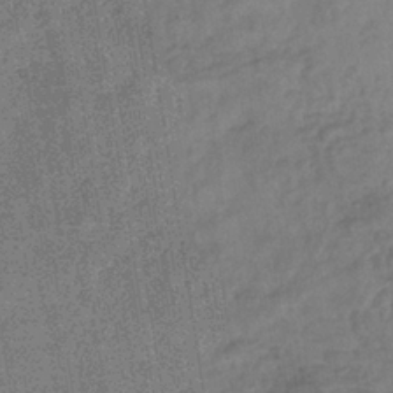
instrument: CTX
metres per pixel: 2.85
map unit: eHb
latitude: -35.5966
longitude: 81.1242
